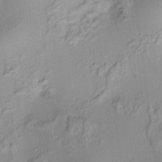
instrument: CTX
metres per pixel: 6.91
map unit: HNhu
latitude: 7.4048
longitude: 13.5588
